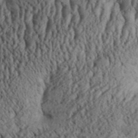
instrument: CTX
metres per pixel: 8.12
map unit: Aa
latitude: 31.0081
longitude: -137.0648
